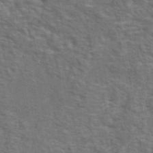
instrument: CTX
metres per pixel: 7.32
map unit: eAb
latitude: 43.8394
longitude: 107.5399
